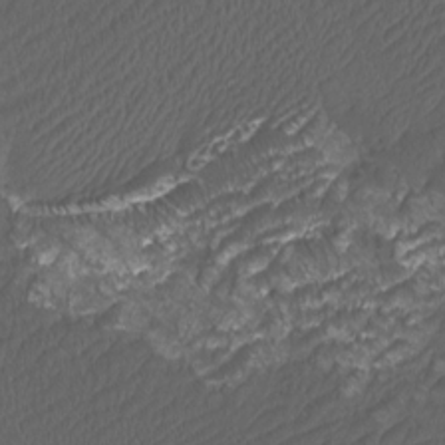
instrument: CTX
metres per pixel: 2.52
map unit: Htu
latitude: -11.4076
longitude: -72.2334
